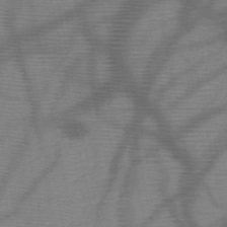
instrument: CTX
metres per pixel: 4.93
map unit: HNb
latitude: -47.9178
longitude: -41.1214
